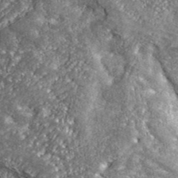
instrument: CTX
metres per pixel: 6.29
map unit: eHh
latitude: 42.7057
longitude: -90.1389
